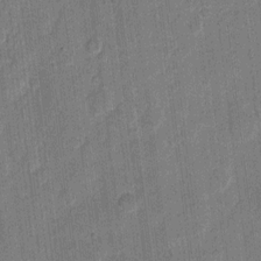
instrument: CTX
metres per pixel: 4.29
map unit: eHh
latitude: 11.0081
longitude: -66.1011
